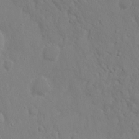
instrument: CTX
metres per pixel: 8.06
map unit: eHh
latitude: 19.0080
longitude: -72.1389
